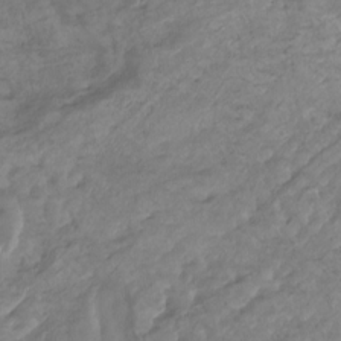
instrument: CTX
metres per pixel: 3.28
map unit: Nhu
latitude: -13.9178
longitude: -63.4616
